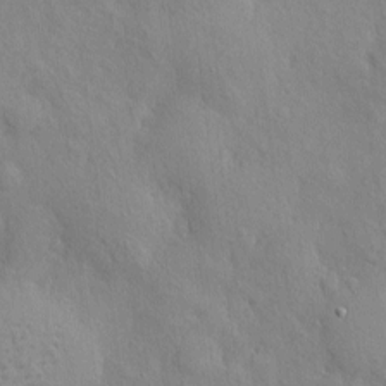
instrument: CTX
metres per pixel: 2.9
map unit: eHh
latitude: 3.9528
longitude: -73.9906
